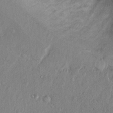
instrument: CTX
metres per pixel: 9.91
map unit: Hto
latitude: 14.5924
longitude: -29.6505
